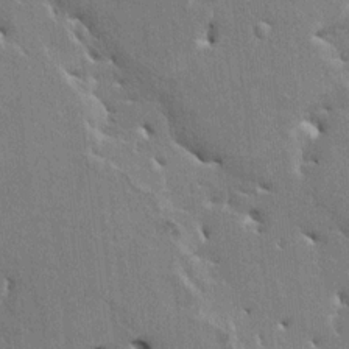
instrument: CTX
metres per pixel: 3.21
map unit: HNhu
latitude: 3.7071
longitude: -4.1956
